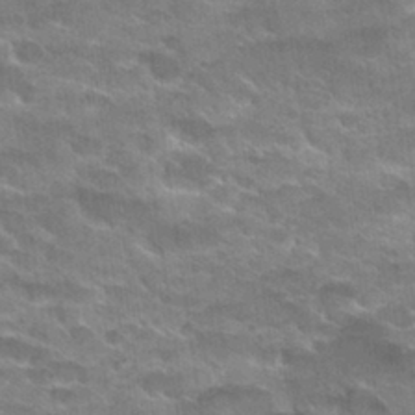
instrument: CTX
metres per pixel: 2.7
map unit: Hto
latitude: 30.1956
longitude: -43.1214
